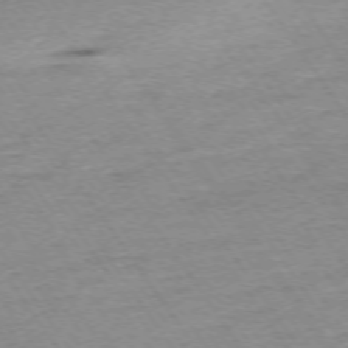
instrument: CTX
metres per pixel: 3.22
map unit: Ap
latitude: -74.5763
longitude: -84.3656
